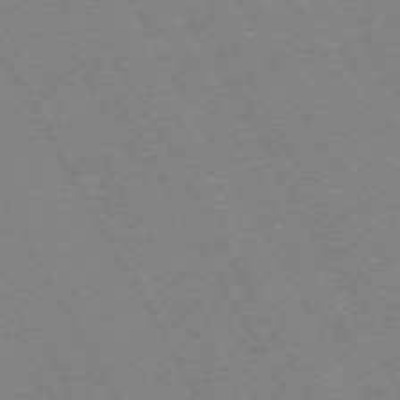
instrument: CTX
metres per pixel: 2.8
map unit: Hpe
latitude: -72.3306
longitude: 11.4643
